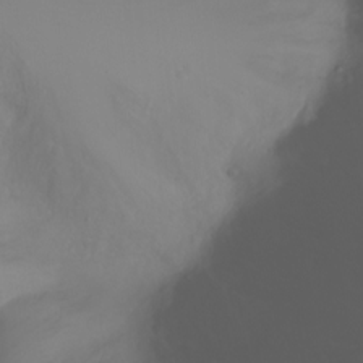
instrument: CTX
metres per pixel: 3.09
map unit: Nhu
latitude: -11.7478
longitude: -64.7813
